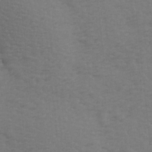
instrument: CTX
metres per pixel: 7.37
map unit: Ave
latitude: 14.4034
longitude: -105.1215
